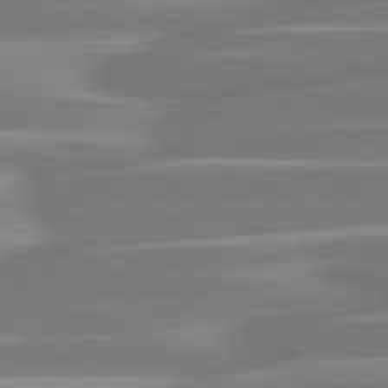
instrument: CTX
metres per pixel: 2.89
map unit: lApd
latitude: 81.1025
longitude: -130.0444
